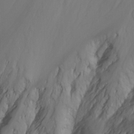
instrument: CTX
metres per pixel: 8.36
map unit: Htu
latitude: -6.2172
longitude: -68.8191
